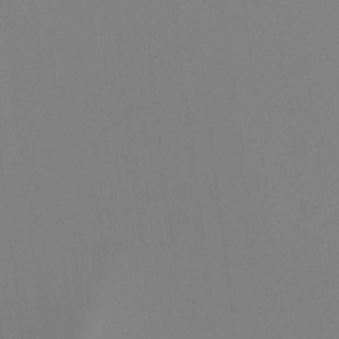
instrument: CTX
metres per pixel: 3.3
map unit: Ht
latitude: -4.8975
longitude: -61.8961
